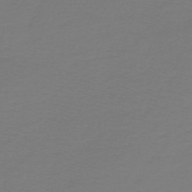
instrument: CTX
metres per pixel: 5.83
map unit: HNb
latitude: -46.6140
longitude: 54.5196
